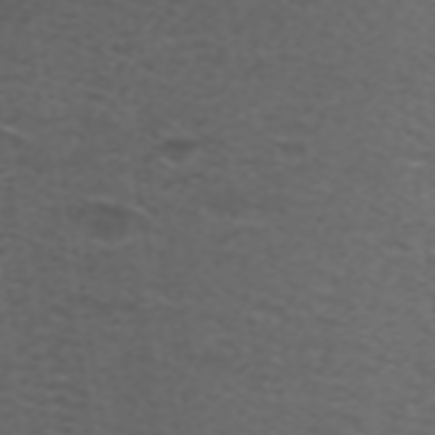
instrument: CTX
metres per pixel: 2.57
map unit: ANa
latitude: 39.2537
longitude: 24.4251
